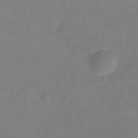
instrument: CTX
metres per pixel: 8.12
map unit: eHb
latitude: -38.5196
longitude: 76.5385
